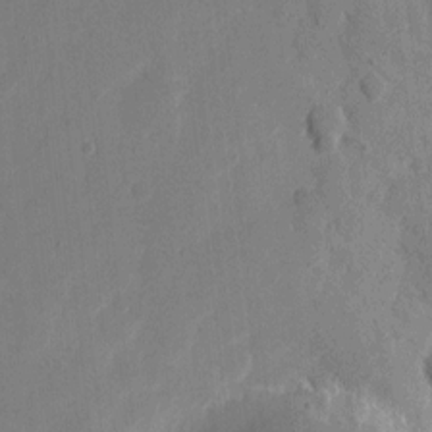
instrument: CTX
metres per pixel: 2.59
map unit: eHh
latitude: 10.5924
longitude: -67.6882
